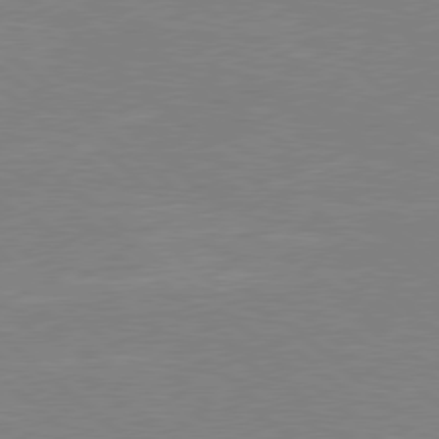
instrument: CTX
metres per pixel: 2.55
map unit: Hpe
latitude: 78.2712
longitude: -123.2537
